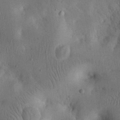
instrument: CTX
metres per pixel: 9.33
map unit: eHh
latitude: 24.2522
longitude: -67.4237
